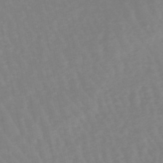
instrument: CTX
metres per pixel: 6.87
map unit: lHb
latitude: -49.0487
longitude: 77.5021
